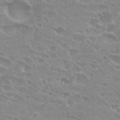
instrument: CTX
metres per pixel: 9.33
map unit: Hto
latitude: 27.7261
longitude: -39.6316
